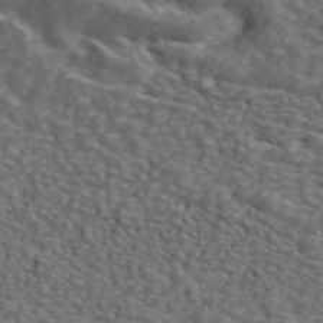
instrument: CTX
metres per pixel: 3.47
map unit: ANa
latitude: 44.2900
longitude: 28.6330
